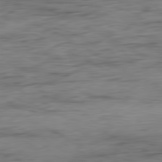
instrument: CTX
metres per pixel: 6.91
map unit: Ap
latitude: -81.1053
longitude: -96.0444
